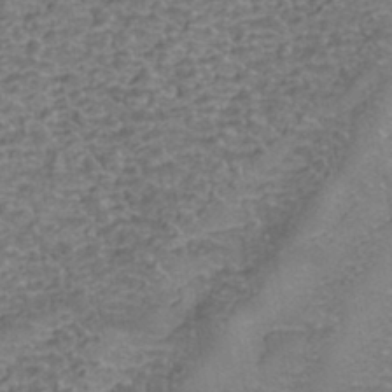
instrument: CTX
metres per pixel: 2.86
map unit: Nhe
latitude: -45.4265
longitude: 152.5951
